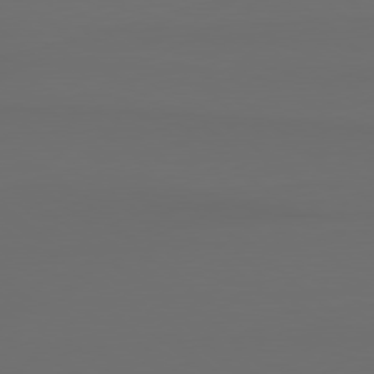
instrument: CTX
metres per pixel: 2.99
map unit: Hpe
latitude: 78.6113
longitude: -133.1592
